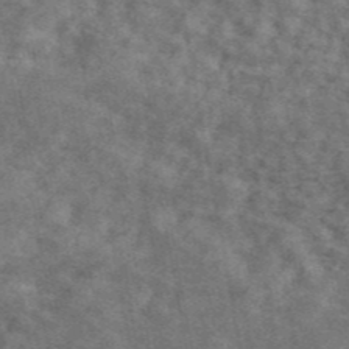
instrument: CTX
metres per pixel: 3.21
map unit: ANa
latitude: 45.1403
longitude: 45.4265
